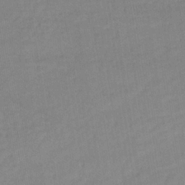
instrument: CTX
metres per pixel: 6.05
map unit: lHb
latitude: -35.0486
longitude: 64.9353
